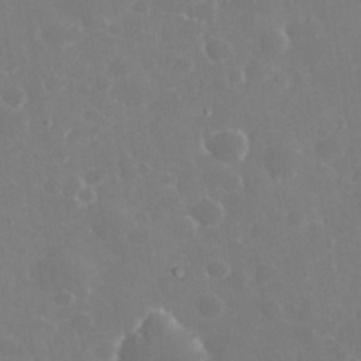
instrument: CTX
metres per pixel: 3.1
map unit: eHh
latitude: 32.8758
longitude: -61.1025
